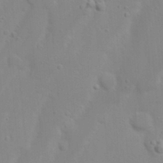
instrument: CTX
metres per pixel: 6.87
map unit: Nhu
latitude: 18.3656
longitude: -73.2348
